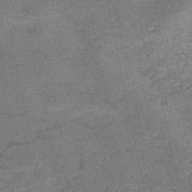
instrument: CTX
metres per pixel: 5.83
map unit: HNb
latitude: -53.6344
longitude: -46.3279
